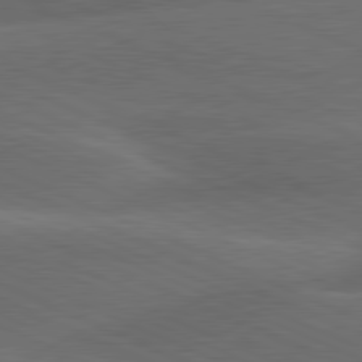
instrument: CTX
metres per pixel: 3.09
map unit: lApd
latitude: 80.3845
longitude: -83.8205
